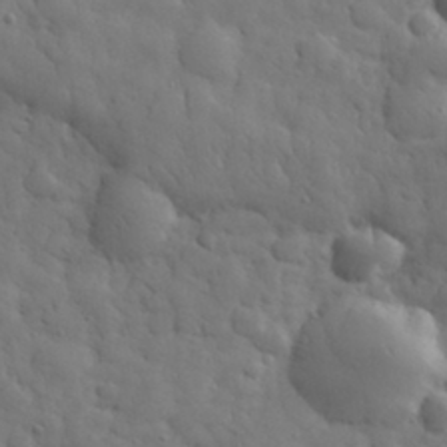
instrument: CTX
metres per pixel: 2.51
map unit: eHh
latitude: 31.7828
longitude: -69.1214
